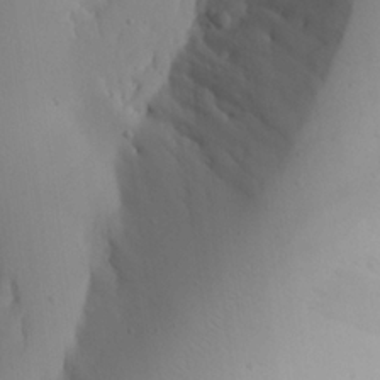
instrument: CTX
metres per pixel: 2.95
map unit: Aa
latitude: 23.7072
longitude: -127.3671
